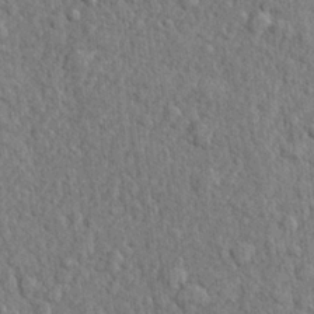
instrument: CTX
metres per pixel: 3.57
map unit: lHvf
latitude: 23.7261
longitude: 143.5021
